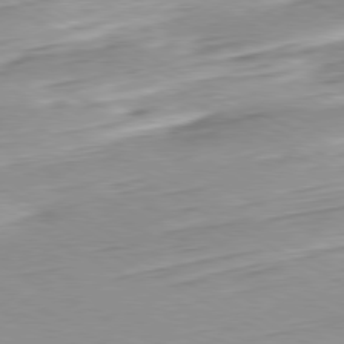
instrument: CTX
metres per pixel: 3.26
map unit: Hpe
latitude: -80.5763
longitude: 24.0472
